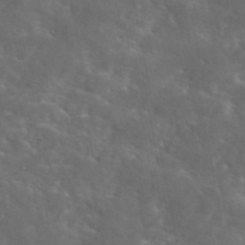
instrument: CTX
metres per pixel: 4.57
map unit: eAb
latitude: 45.7827
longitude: 125.2376
